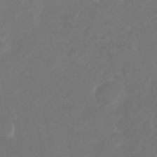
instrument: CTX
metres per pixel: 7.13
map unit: Nhu
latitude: -28.4251
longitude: -71.2537
